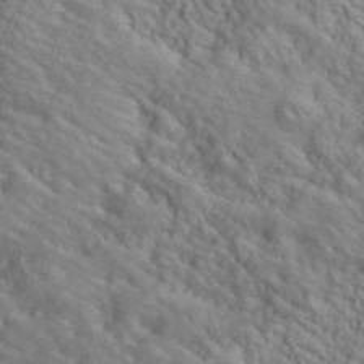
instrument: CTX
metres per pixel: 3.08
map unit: lHvf
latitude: 39.8772
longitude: -89.4805
